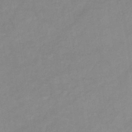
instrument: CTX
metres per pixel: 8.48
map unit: lHb
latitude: -44.9353
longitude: 66.3684
